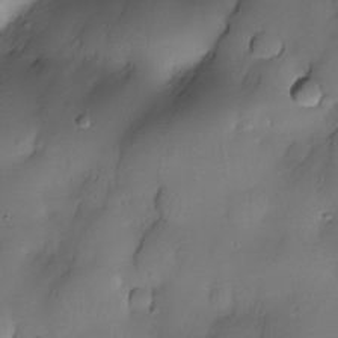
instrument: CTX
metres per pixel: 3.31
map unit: Nhe
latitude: -30.8030
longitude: -139.9150
